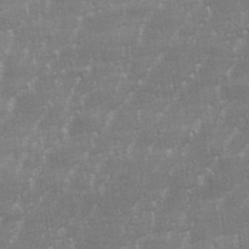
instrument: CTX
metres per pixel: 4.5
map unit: eHh
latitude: 34.4790
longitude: -132.4601
